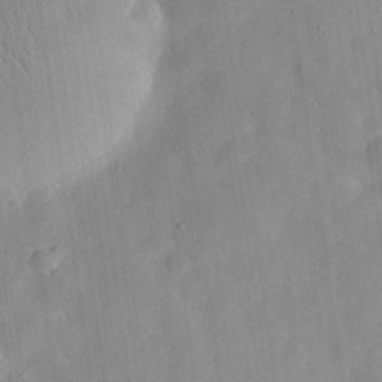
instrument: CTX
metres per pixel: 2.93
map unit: eHh
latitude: 29.4993
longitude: -74.7057
